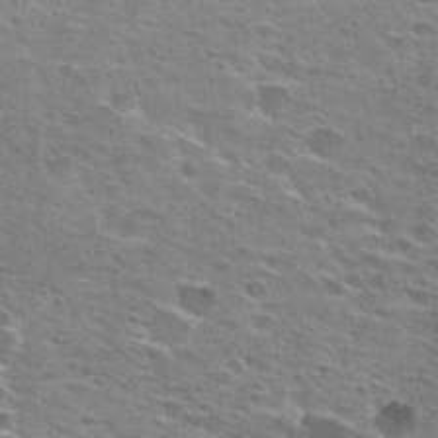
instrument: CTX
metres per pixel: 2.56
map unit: Hto
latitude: 27.0270
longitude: -47.4238
